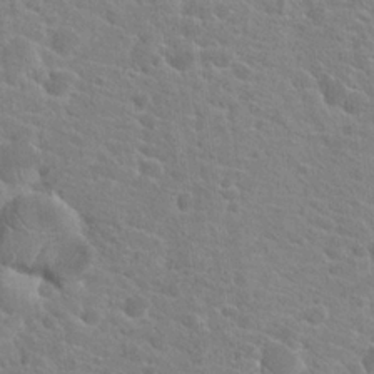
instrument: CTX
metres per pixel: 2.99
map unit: Hto
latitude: 21.1026
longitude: -39.2348
